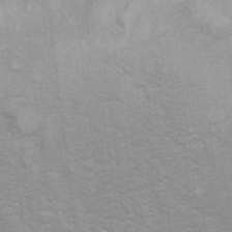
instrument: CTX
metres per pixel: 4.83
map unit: Ht
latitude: 10.2712
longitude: -39.5560
